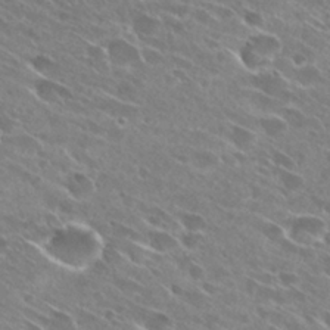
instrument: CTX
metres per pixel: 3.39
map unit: Hto
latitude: 28.6868
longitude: -43.8583
